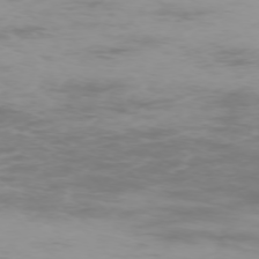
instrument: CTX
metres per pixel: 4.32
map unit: Ap
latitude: -75.8801
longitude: -83.1214
